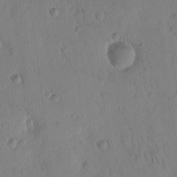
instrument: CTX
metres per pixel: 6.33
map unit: Htu
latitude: 2.0444
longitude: -178.1011
